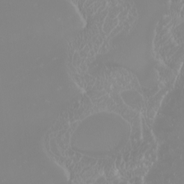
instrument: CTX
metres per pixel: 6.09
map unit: Htu
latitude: -6.8219
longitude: -73.5938
